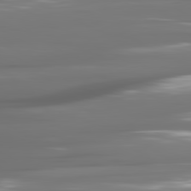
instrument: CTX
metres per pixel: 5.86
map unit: lApd
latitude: 81.0647
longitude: -141.1403
